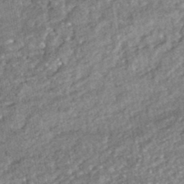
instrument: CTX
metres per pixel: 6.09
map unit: HNhu
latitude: -44.9731
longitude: 97.6155
